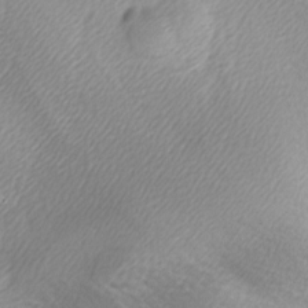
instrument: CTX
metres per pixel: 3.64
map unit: lAa
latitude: -5.8422
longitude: -122.2334
